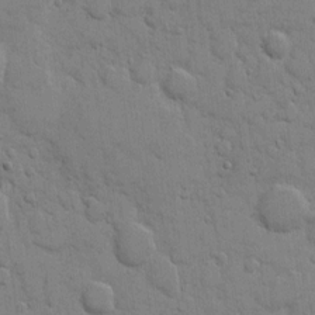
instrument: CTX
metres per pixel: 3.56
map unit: eHh
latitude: 9.5749
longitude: -67.0080
